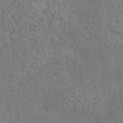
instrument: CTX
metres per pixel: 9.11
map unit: eAb
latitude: 40.6868
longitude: 103.5966
